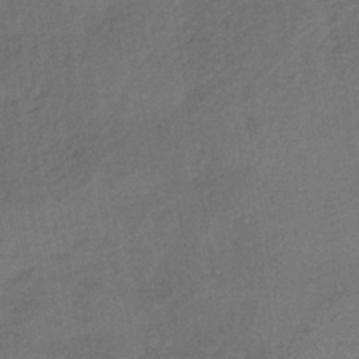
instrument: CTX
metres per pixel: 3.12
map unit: lHb
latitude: -35.9556
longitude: 62.5762
